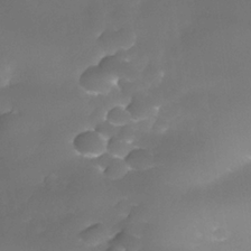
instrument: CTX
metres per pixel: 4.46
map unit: Nhe
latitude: -35.2754
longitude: -145.4237
